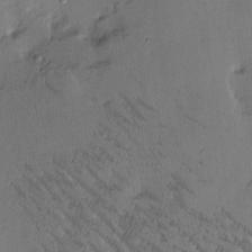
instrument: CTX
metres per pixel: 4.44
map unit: Htu
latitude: -2.5006
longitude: 175.9178
